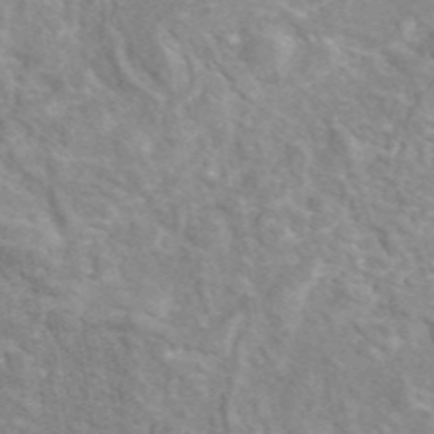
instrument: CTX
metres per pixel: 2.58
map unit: eAb
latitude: 45.2348
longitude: 110.4629
